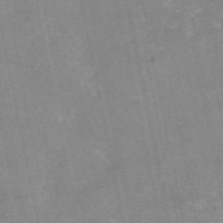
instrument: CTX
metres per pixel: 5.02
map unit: eAb
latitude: 48.5168
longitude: 103.3321
